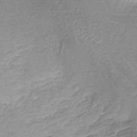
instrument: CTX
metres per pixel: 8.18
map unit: eHb
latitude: -37.5399
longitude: 81.1620
